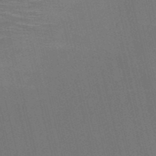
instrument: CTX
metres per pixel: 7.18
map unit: HNb
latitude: -51.1053
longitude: -44.9891
